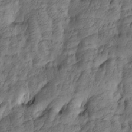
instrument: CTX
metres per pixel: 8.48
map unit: Htu
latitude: -5.2187
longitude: -177.8205
